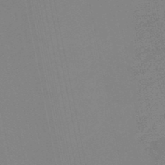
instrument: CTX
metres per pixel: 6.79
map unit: eHb
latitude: -48.2551
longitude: 87.9556
